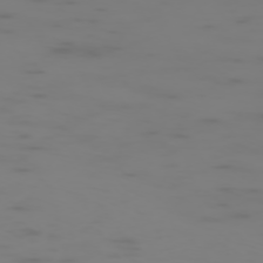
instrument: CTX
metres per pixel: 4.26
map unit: Hpe
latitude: -73.3887
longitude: 5.2565
